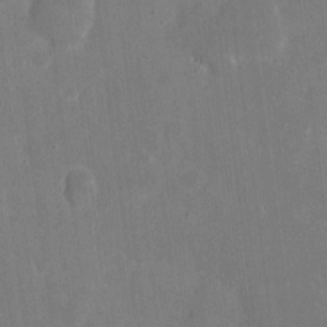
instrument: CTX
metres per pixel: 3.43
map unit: eHh
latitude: 5.3482
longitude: -66.9891
